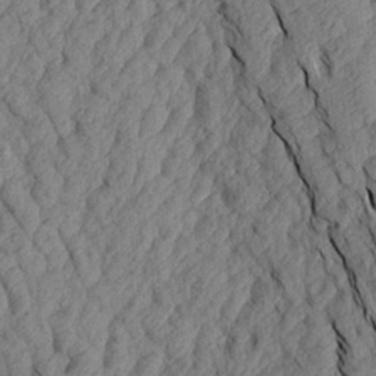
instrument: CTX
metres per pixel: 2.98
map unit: Aa
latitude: 18.0822
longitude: -145.6127
